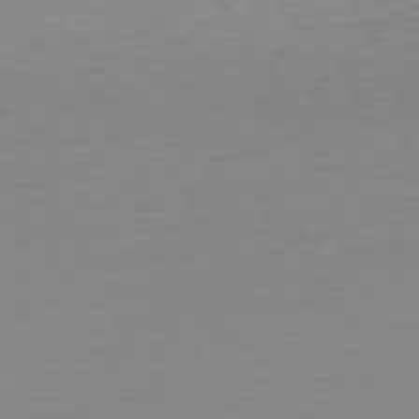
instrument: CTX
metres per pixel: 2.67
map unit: Hpe
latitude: 78.4790
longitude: -145.5182
